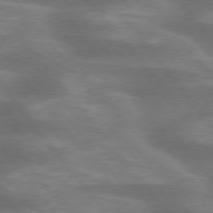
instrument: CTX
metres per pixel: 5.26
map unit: lApd
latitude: 75.3671
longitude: -57.8394
